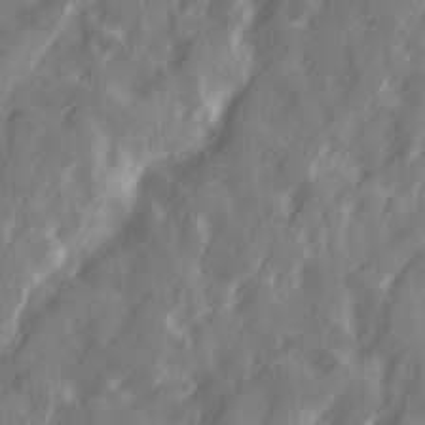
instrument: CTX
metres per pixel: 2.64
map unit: Ave
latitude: 19.6127
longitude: -131.9151
